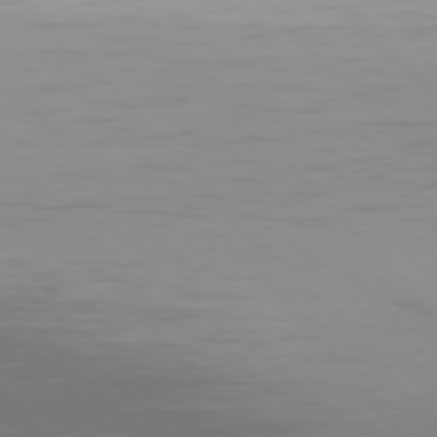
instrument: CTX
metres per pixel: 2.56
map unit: Hpe
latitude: 77.0647
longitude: -169.0270
